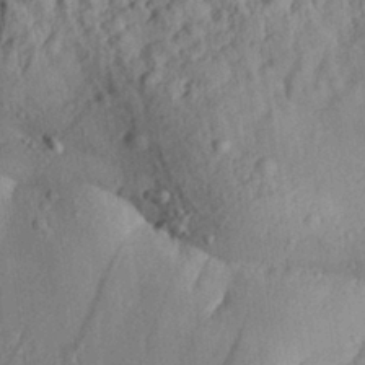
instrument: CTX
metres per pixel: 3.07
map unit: Aa
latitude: 30.2523
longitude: -133.1403
